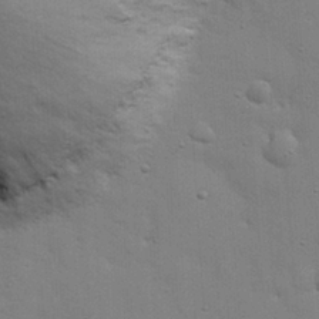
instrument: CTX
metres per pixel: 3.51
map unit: eHh
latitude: 28.1955
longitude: -74.9703
